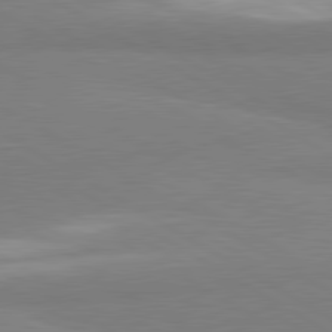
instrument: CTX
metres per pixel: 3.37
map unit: lApd
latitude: 80.5924
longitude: -178.8002
